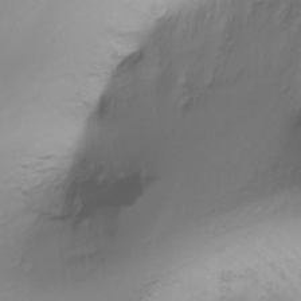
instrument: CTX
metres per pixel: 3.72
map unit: Ht
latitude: -16.3307
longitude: -44.7057
